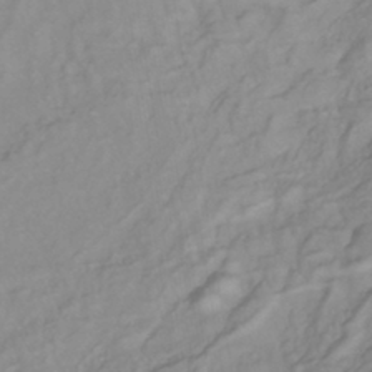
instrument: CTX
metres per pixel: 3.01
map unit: lHb
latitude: -42.9352
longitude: 77.7100
